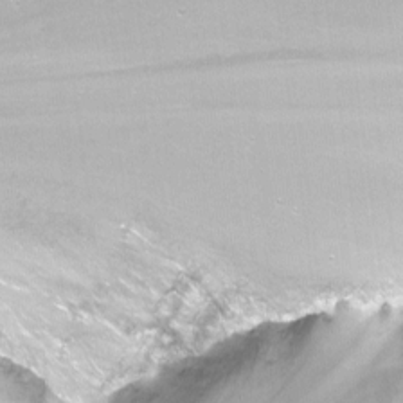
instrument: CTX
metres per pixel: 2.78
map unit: Nhu
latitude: -13.5777
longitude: -56.3089
